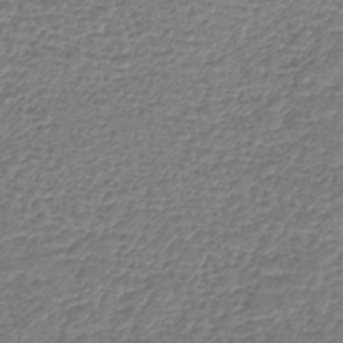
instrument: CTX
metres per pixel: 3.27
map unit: lHb
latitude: -42.2361
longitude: 73.0108
